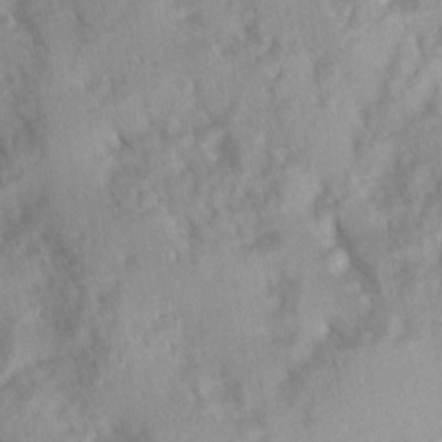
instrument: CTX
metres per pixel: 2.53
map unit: Ave
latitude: 10.0822
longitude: -102.9702
